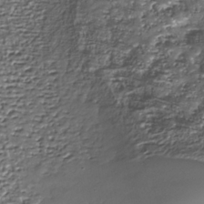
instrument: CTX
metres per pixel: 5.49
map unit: Nhe
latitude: -36.5573
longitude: -87.2348
